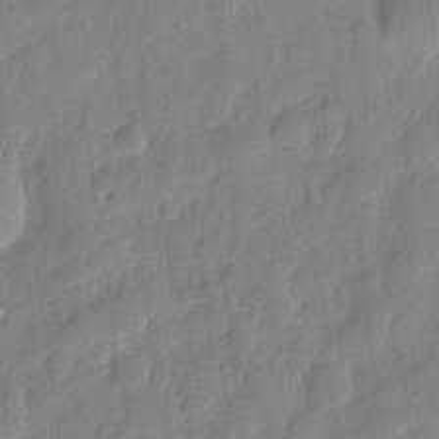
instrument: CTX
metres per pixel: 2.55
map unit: eHh
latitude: 7.3293
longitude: -74.2334
